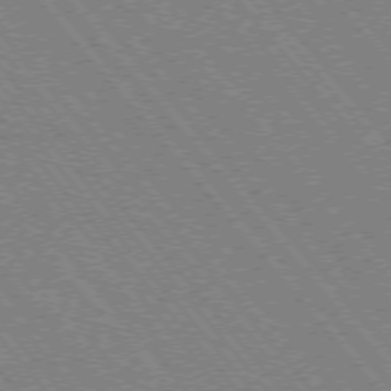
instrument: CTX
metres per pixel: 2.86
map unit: Hpe
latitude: -75.9178
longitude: -13.3482
